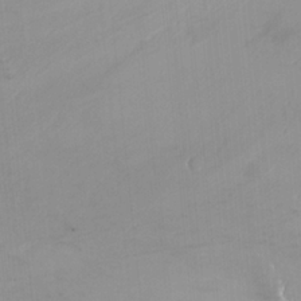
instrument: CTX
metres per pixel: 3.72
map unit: Ht
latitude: -15.3510
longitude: -41.5938
